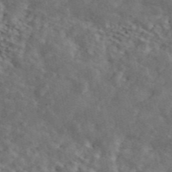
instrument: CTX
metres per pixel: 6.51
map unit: ANa
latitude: 44.8758
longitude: 47.1809
